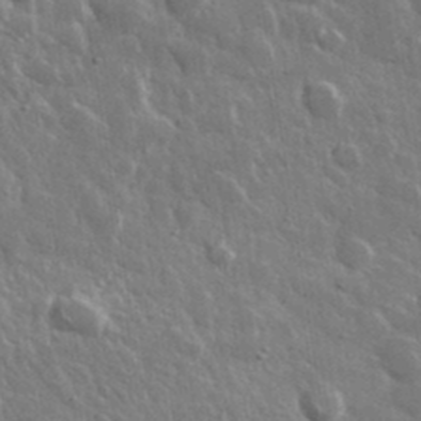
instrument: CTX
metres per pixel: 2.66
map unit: lHvf
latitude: 36.1767
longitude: -88.9325
